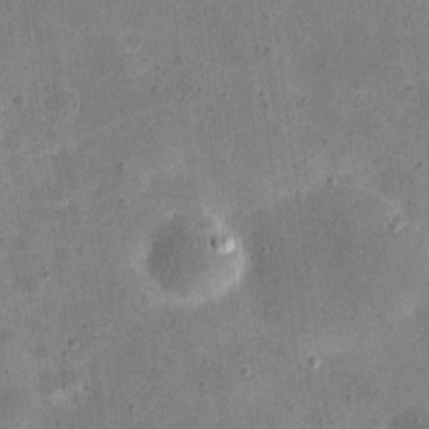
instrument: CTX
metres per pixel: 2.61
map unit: eHh
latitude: 21.7261
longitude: -66.3656
